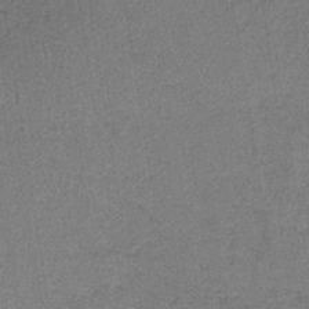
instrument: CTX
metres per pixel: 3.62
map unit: HNb
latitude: -35.6344
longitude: 54.4062
